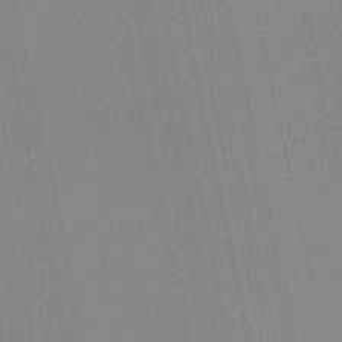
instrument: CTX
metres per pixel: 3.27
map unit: HNb
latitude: -48.9164
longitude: -40.7813
